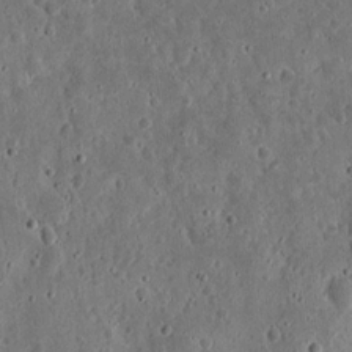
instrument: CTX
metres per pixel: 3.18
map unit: eHh
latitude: 11.6694
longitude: -73.8962
